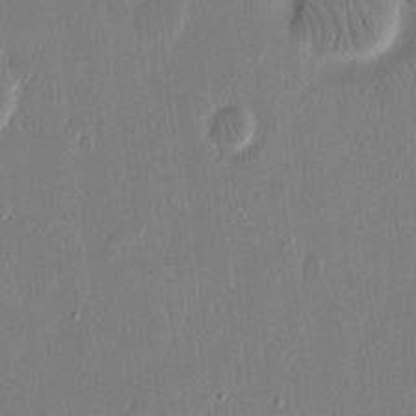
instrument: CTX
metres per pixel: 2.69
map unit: eHh
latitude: 14.7625
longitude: -69.9339
